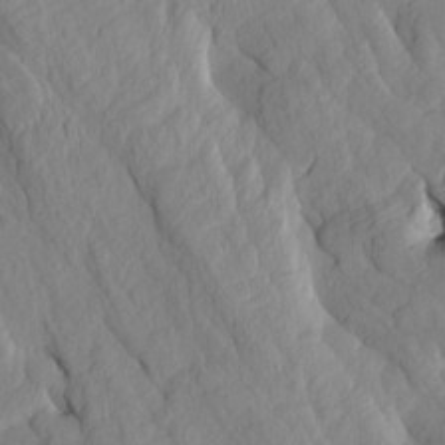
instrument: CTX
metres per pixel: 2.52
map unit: Htu
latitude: -8.5385
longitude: 177.8611
